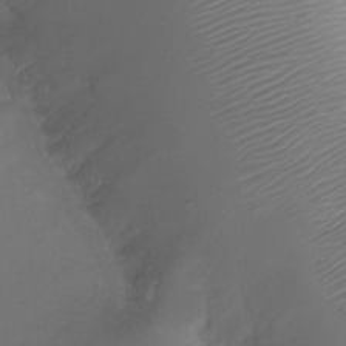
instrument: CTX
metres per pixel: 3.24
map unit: Ht
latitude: -2.2172
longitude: -18.7057
